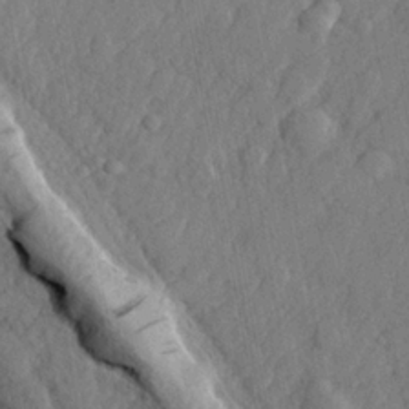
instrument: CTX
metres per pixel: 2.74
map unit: lHvf
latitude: 22.6112
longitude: 143.6721
